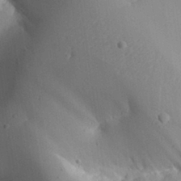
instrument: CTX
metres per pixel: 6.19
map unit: Aa
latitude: 27.7828
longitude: -129.0269
